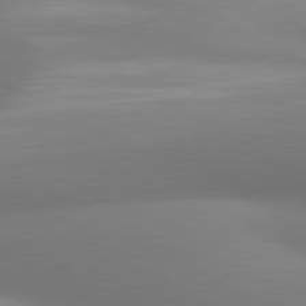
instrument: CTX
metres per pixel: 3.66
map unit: lApd
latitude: 80.9892
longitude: 135.3699
